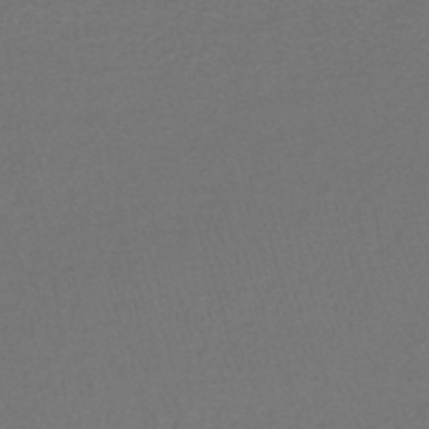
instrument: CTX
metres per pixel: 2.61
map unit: lHb
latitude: -43.6910
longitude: 57.5399
